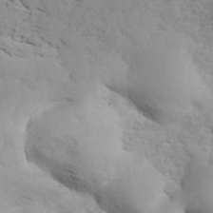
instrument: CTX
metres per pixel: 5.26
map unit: ANa
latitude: 41.5938
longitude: 51.6721
